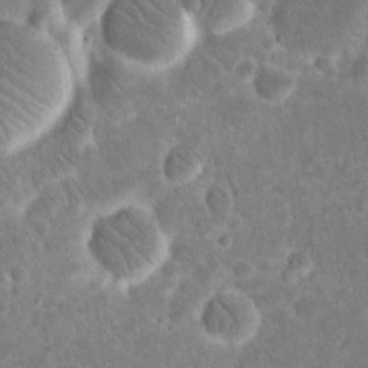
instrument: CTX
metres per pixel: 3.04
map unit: eHh
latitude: 20.0255
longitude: -65.4426
